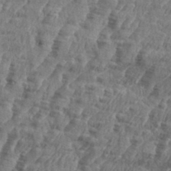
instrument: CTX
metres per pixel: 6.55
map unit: eHh
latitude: 34.9891
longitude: -136.5735
